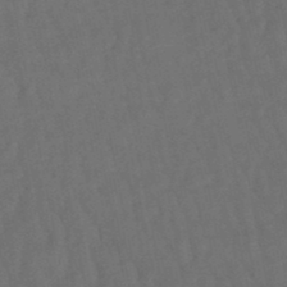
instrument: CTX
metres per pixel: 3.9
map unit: lHb
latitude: -47.8800
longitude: 80.8597
